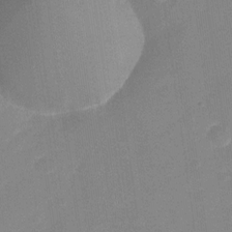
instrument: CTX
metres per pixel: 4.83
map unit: Nhu
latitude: -28.8030
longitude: -65.8583
